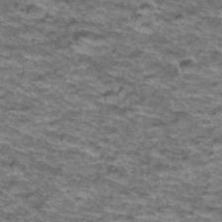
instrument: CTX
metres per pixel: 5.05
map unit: Hto
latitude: 38.1578
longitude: -43.2915
